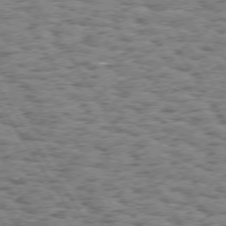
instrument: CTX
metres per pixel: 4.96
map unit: Hpe
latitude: 73.8962
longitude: -133.5560
